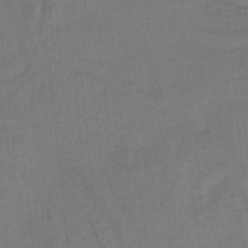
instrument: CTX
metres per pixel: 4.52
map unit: HNb
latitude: -35.9367
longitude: 57.5588
